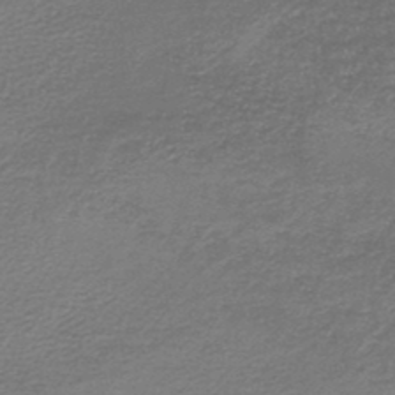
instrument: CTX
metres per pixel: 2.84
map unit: lHb
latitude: -46.5007
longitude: 63.4265
